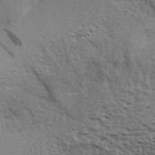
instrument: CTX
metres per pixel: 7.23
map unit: Aa
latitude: 32.8947
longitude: -140.1955
